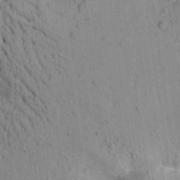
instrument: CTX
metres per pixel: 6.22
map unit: Aa
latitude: 20.7247
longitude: -149.4993
